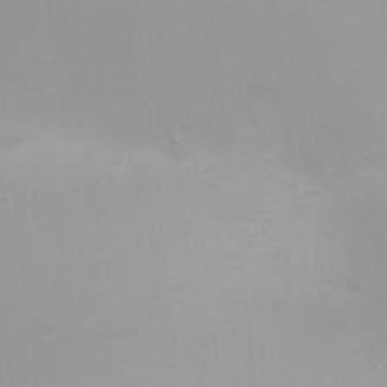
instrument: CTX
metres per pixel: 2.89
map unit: Ht
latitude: 3.4615
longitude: -22.7246
